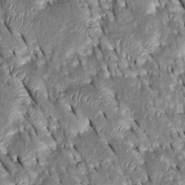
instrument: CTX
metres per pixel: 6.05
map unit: Htu
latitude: -0.8030
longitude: 148.9920
